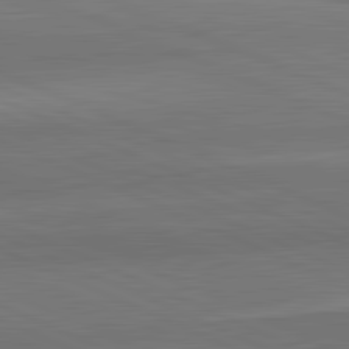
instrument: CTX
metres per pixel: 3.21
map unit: lApd
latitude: 82.7813
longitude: 157.9178
